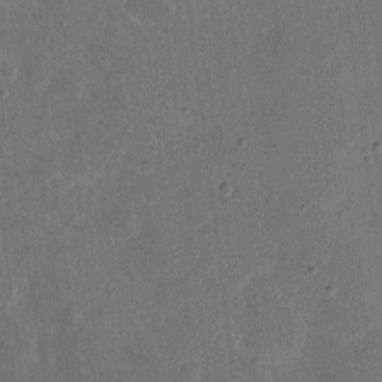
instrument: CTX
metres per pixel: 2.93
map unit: eHh
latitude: 5.5938
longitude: -66.9324
